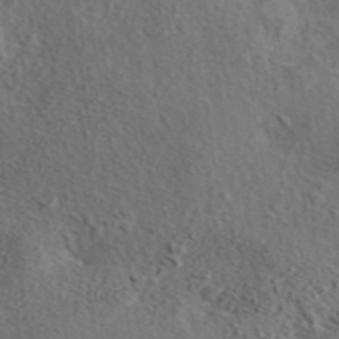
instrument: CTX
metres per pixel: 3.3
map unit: eAb
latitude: 43.4615
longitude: 115.0486
